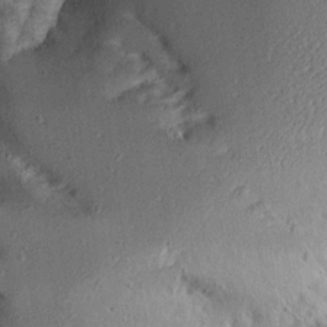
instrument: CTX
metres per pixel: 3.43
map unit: Ave
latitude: 13.4616
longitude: -138.4412
